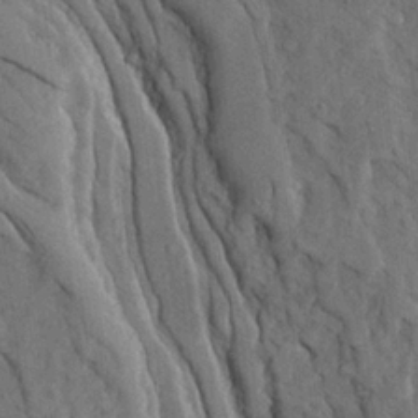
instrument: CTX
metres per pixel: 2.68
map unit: Ave
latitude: 23.5560
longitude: -133.6883
